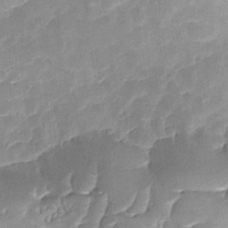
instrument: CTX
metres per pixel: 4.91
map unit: Ave
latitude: -9.1620
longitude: -122.5546
